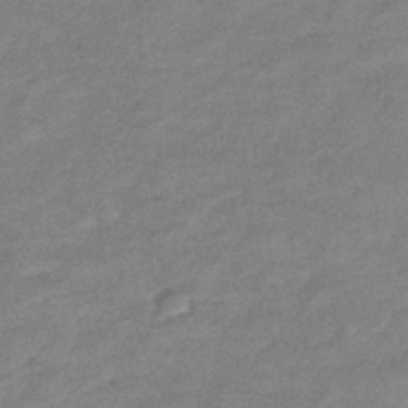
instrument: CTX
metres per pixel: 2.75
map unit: eHb
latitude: -38.3684
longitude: 80.0850
